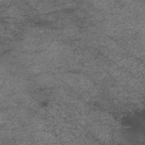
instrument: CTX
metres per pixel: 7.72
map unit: HNb
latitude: -46.0661
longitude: -45.4237
